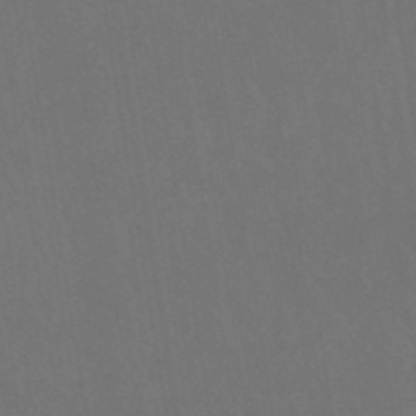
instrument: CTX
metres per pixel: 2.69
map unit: eHb
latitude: -49.8045
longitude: 84.3117
